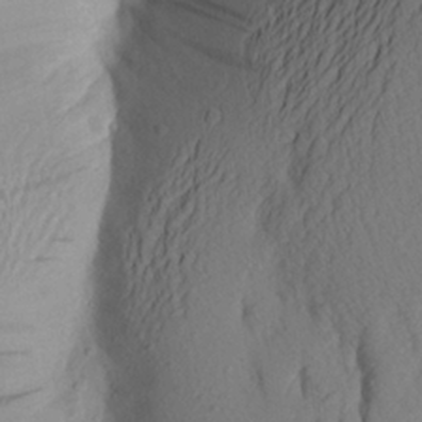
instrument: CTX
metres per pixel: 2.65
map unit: Aa
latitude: 24.7246
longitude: -149.1970
